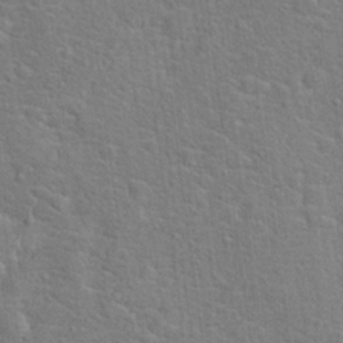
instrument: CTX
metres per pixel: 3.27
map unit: Hto
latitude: 17.5938
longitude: -43.1781
